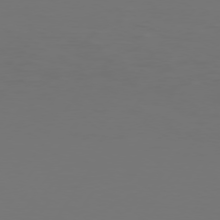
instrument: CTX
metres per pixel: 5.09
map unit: Hpe
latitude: 74.5168
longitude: -130.7814
